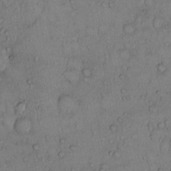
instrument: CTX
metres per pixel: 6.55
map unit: Hto
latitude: 10.2523
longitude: -58.0444
